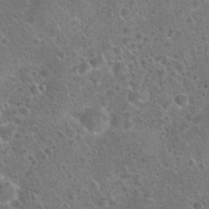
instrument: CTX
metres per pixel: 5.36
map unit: Hto
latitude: 23.1214
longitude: -48.0255
